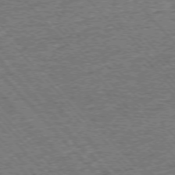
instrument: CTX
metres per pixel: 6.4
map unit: Ap
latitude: -76.0094
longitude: -92.7813
